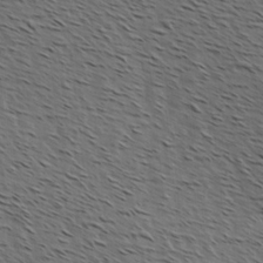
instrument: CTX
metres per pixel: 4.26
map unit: Hve
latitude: 1.9339
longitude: -123.2159
